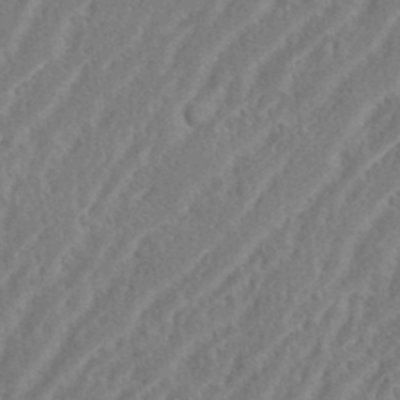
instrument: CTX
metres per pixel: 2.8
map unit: eHh
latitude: 34.7624
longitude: -133.5182
